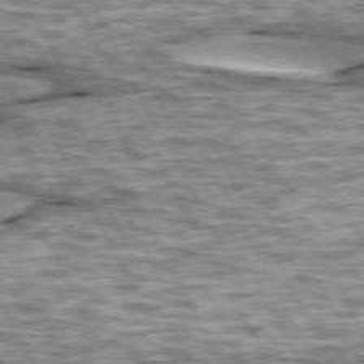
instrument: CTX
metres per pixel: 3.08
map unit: lApd
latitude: 74.1767
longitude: -55.2726
